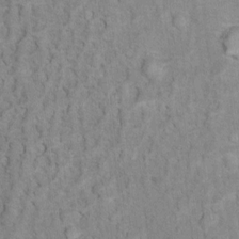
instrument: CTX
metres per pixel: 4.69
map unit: Ht
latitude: 6.1389
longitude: -36.8947
